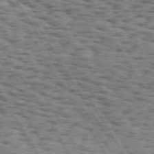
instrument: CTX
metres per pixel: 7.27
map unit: Hpe
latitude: 72.2712
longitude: -122.6490
